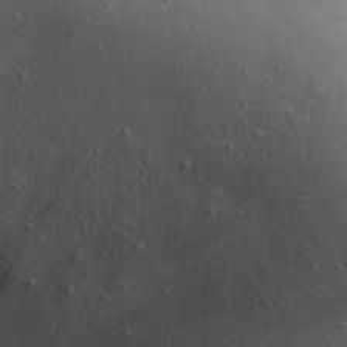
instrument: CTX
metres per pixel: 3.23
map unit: Nhu
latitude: 22.3845
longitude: -72.0633
